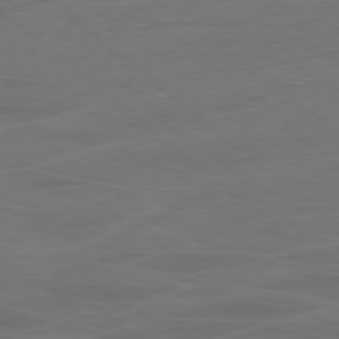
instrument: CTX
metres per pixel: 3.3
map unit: Ap
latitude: -78.8786
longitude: -70.8758
